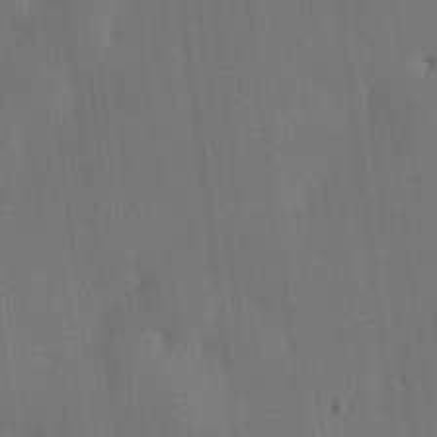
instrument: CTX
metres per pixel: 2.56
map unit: HNhu
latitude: 6.5546
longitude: 15.7667
